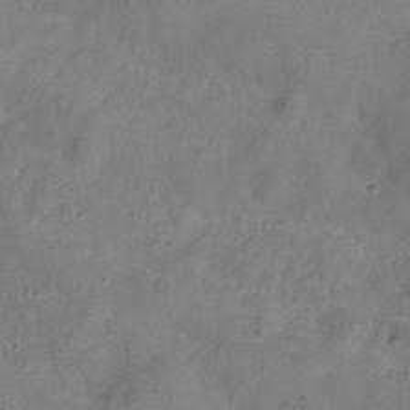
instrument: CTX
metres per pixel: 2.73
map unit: Hve
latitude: -31.1998
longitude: 95.4454
